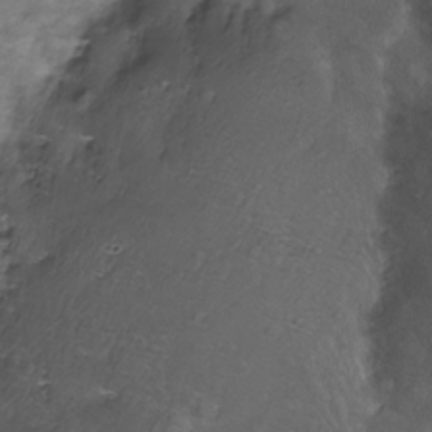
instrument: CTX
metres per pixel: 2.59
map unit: Nhe
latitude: -27.6721
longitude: -109.4804
